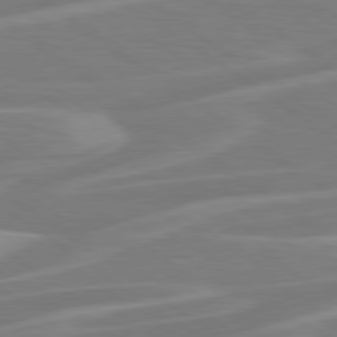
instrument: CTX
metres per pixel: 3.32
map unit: Hpe
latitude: 79.1592
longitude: -127.2537
